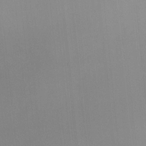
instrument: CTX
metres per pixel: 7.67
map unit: Hto
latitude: -11.4266
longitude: -37.9906
